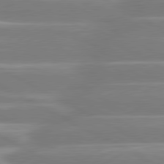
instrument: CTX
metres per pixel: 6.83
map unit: lApd
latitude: 80.7246
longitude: -134.4223
